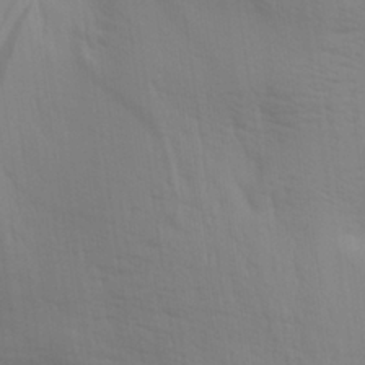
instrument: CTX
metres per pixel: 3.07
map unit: Aa
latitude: 29.5182
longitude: -135.1025
